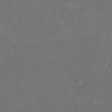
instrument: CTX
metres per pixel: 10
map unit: Nhu
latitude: -21.3509
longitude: -58.1011
